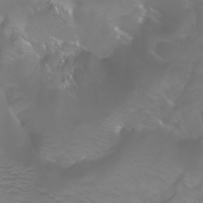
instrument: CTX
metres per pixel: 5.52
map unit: Aa
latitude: -6.4629
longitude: -72.3657
